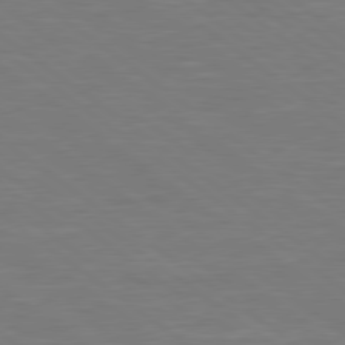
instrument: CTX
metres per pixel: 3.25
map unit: lApd
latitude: 78.9892
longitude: -94.4412
